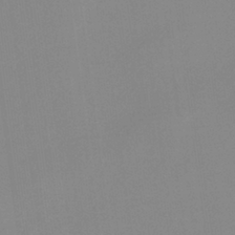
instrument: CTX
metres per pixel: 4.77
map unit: HNb
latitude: -36.1227
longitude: 54.5763
